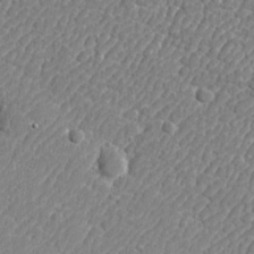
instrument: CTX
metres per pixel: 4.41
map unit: lHvf
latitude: 24.2522
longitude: 141.6344
